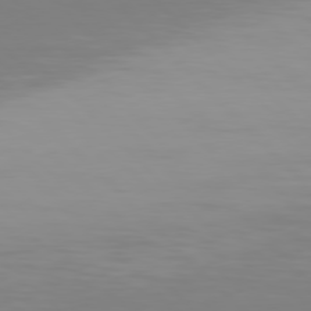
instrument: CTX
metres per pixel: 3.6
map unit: Hpe
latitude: 77.3481
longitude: -175.0647
